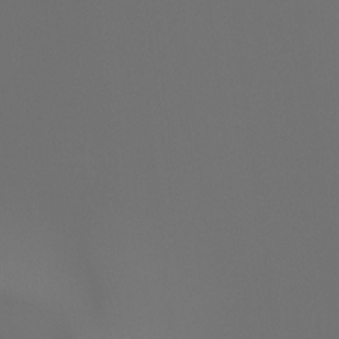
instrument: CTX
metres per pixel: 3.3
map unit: Ht
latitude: -4.0850
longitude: -61.7827
